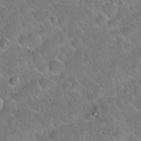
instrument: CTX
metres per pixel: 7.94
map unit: Hto
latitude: 20.5357
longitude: -50.3656
